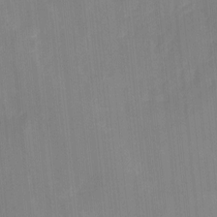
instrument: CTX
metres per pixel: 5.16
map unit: Nhu
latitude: -11.6911
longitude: -47.0081
